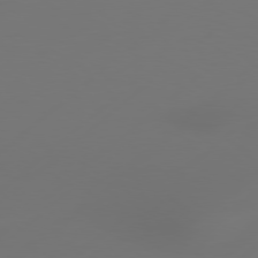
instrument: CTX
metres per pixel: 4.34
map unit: Hpe
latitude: 77.0647
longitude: -130.9136
